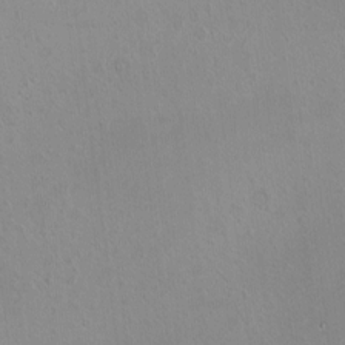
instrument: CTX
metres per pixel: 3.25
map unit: HNhu
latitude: 4.6868
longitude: 4.8786
